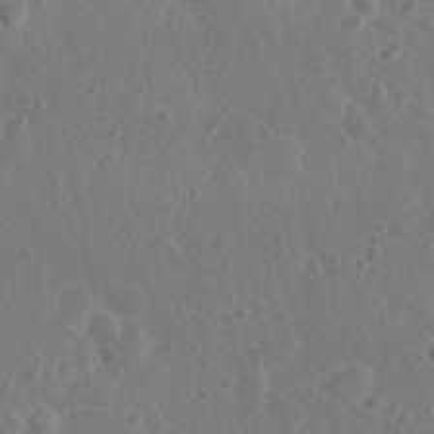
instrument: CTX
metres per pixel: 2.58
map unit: Nhu
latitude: 2.4601
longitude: -14.9514
